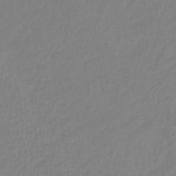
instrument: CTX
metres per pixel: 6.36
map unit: eHb
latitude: -37.8989
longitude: 75.4266
